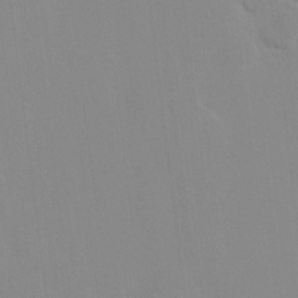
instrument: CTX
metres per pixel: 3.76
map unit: Hto
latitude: 7.7261
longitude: -34.7057
